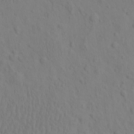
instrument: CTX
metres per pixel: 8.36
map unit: eHh
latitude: -1.9179
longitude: 18.7085
